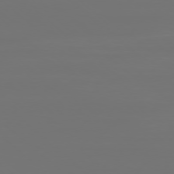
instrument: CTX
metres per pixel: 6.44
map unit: Ap
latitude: -78.3684
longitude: -97.1781
